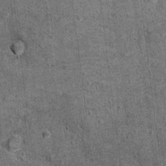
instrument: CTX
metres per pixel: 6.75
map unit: Ht
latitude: 11.6505
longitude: -38.4979
